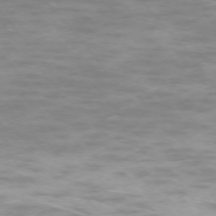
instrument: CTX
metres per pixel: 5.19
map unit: Ap
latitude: -74.4251
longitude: -74.3656
